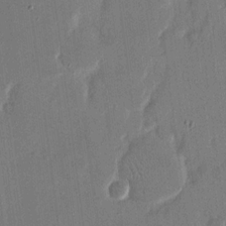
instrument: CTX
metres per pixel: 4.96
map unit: eHh
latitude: 14.9136
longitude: -70.4601
